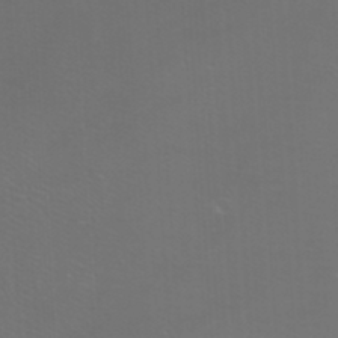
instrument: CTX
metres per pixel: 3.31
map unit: Htu
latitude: -5.8044
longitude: -72.9703
